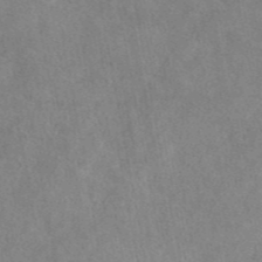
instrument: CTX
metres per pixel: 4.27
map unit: eAb
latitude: 44.7813
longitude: 115.7666
